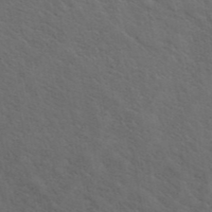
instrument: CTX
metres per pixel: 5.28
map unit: ANa
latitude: 42.8002
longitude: 14.3495
